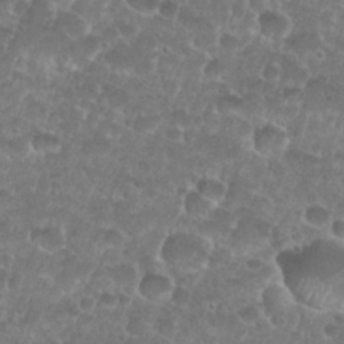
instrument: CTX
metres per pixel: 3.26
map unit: Nhu
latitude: 26.9892
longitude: -52.4790
